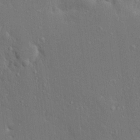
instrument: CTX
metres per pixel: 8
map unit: Ave
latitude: 17.6694
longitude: -141.1214
